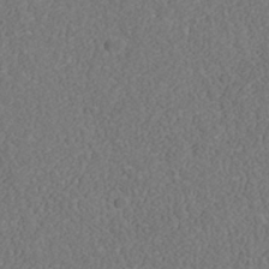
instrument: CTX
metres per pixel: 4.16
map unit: Nhu
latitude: -39.8989
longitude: -84.4601
